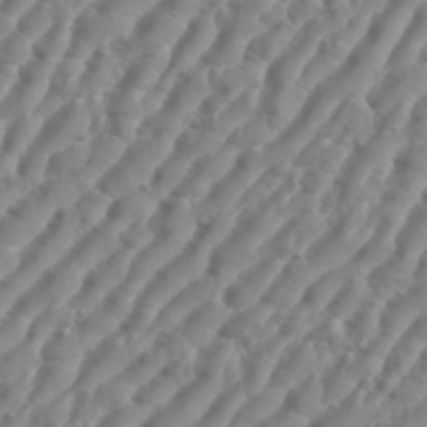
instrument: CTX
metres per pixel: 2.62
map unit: eHh
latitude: 36.3279
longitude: -134.5357
